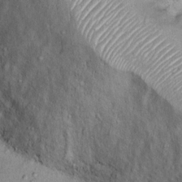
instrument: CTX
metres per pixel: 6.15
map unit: Ht
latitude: 13.9717
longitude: -40.6679
